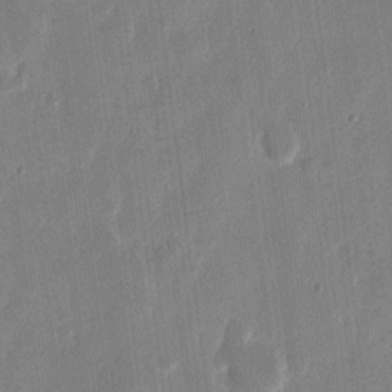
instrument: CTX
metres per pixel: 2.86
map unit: eHh
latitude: 12.0444
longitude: -70.0633
